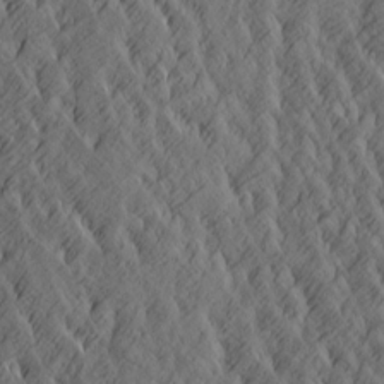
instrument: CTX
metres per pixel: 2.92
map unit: Htu
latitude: -2.2739
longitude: -177.0647
